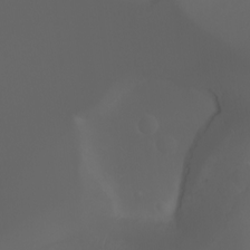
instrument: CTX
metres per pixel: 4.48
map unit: Aa
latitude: -7.4076
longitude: -73.0837
